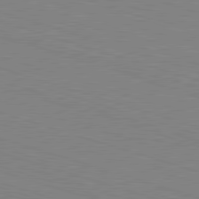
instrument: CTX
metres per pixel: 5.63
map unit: Hpe
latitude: -82.9164
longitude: 6.8786
